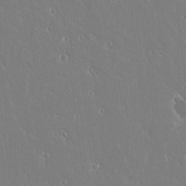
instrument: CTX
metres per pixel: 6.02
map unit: lAvf
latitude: 14.2712
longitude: -126.5735
